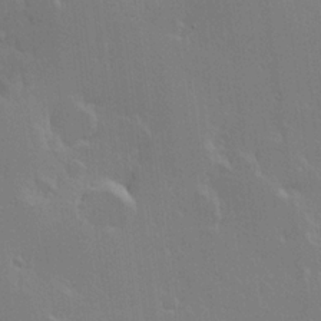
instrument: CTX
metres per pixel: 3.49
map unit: Hve
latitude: 23.2915
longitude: 146.0472
